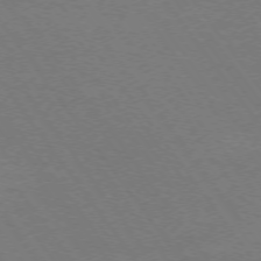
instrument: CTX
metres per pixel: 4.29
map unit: Ap
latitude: -75.1432
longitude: -75.4804
